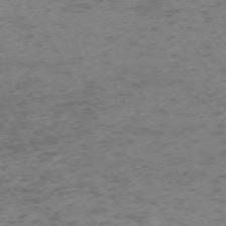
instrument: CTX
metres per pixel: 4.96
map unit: Ap
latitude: -72.9353
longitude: -70.1389
